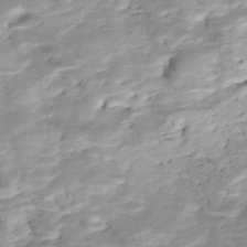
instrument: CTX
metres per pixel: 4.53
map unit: Nhe
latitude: -48.1417
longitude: -172.4978
